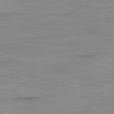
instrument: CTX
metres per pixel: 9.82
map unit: Ap
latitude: -79.3509
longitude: -77.1592
